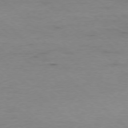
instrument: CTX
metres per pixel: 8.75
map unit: Ap
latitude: -77.7478
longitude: -88.0444
